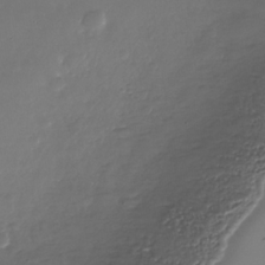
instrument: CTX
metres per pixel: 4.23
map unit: Nhe
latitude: -34.6329
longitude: -88.8947
